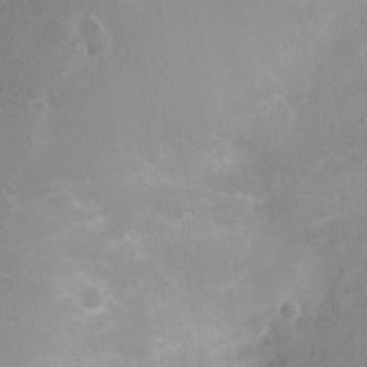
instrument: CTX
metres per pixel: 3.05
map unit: Nhu
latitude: 2.5545
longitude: -15.0459
